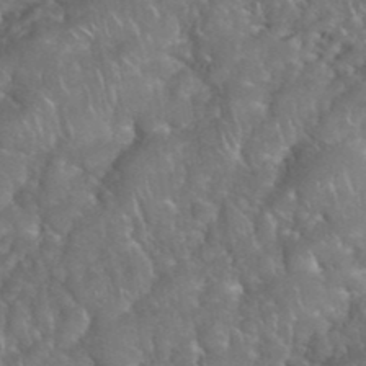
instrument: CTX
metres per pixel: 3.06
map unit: eHh
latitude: 39.4804
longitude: -58.1578
